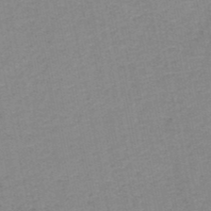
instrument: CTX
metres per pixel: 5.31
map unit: HNb
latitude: -50.0661
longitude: -49.3482
